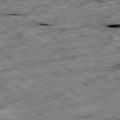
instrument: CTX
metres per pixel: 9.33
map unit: Ap
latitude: -80.3118
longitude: -90.1011
